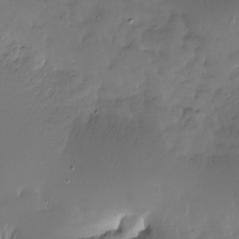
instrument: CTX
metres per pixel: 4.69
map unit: Nhu
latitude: -27.6343
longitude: -60.4223
